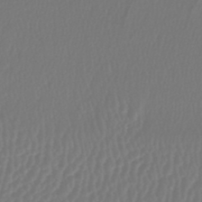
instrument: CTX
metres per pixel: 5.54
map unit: lHb
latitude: -42.8408
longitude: 77.4076
